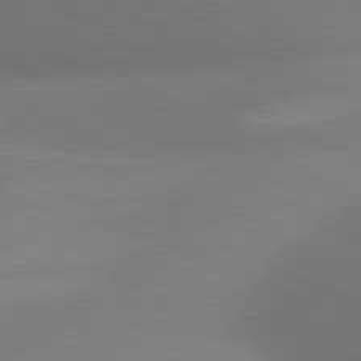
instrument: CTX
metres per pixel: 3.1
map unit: lApd
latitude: 80.9514
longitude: 129.8422
